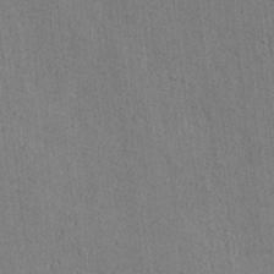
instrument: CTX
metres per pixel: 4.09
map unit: lAvf
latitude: -5.8989
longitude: -114.4223
